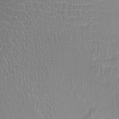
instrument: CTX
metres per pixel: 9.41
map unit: Ht
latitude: -3.9178
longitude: -18.3656
